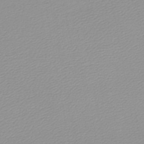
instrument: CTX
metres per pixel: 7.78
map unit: lHb
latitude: -45.6911
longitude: 65.9745
